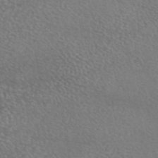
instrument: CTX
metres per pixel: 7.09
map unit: eAb
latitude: 45.1214
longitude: 114.7463
